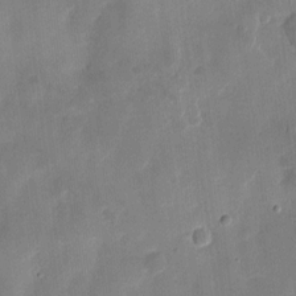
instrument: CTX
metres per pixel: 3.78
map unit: eHh
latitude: 8.8380
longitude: -73.9717
